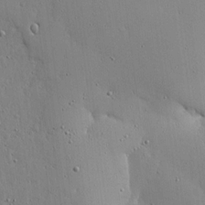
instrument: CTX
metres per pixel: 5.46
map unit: lHvf
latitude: 18.4223
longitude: -114.3845
